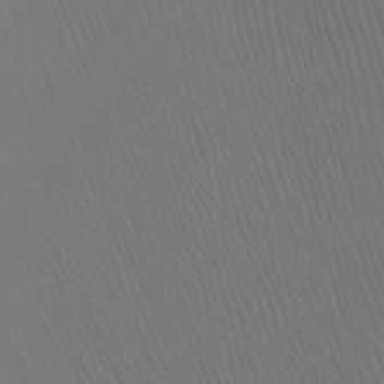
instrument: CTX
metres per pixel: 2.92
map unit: Nhu
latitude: -4.8030
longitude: -90.3278
